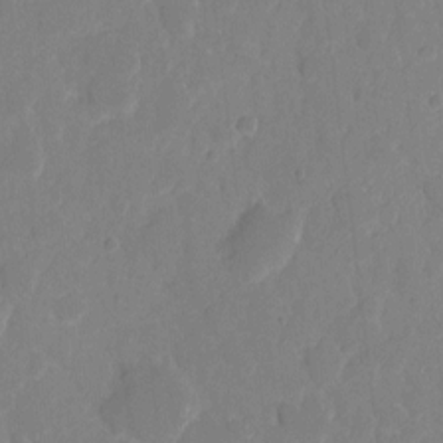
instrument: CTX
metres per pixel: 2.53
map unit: eHh
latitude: 5.5749
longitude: -66.3845
